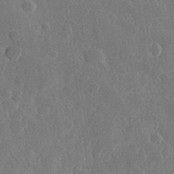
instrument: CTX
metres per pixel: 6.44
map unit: Hve
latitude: 25.5560
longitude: 150.2362
